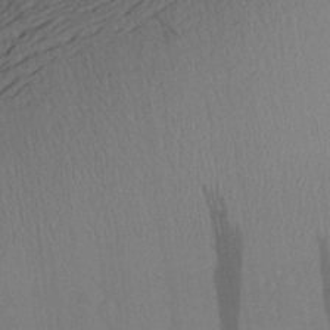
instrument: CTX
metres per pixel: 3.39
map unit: Aa
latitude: 27.1403
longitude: -146.4601
